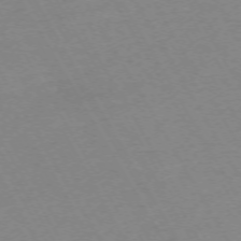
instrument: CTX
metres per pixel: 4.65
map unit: Hpe
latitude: -72.1228
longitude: 9.2754
